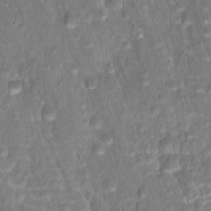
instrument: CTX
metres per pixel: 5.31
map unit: Hto
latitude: 17.5371
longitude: -40.4034
